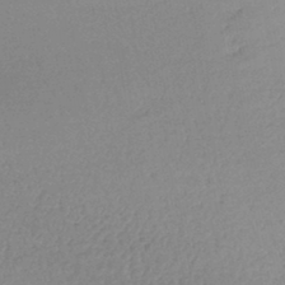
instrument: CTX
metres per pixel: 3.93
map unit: lHb
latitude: -44.3873
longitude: 71.7478
